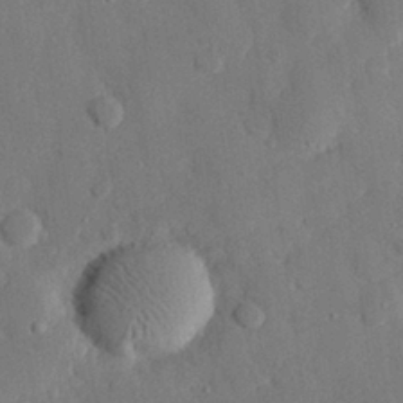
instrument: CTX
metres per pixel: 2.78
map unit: eHh
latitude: 28.2333
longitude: -80.7057
